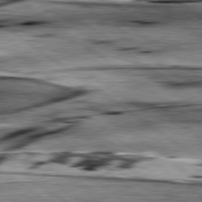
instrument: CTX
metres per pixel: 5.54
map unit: lApd
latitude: 79.4238
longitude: -48.5924
